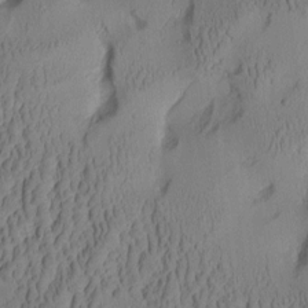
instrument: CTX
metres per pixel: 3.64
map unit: Aa
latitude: 8.0633
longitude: -127.6883
